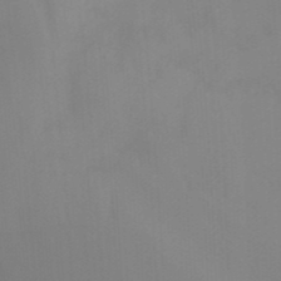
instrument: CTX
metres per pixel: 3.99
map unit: Ht
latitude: -15.2754
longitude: -55.9906
